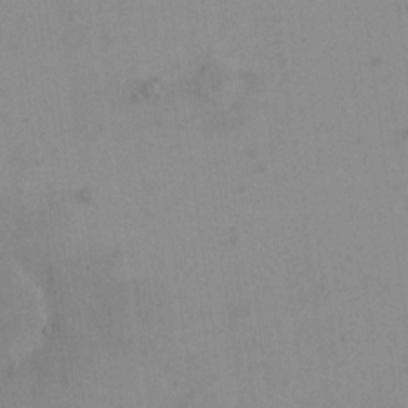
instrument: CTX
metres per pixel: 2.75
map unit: eHh
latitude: 16.3089
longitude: -67.3670
